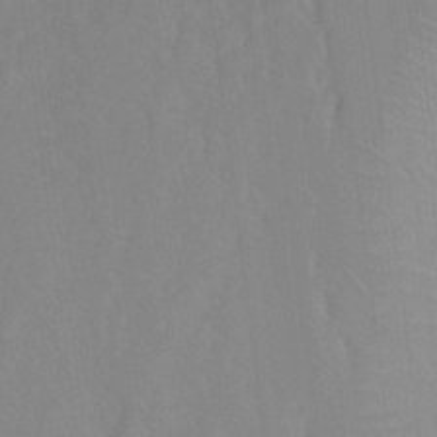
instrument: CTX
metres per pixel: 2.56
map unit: Ht
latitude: 6.0444
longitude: -30.2901
